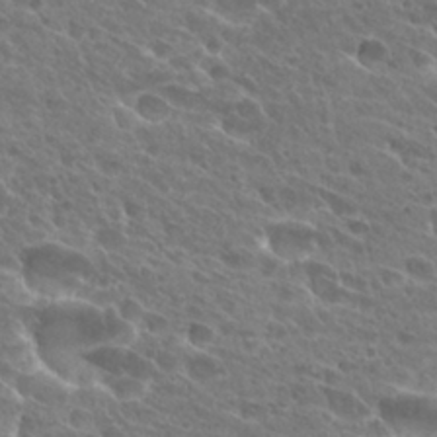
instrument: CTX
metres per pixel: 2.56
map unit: Hto
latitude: 27.7639
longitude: -38.9136
